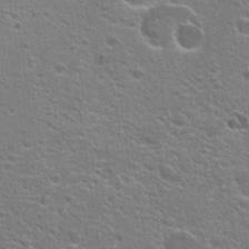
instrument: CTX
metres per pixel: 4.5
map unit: Hto
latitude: 18.9702
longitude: -41.7827
